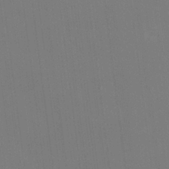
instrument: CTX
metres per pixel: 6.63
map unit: HNhu
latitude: 4.9703
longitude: 12.4251
